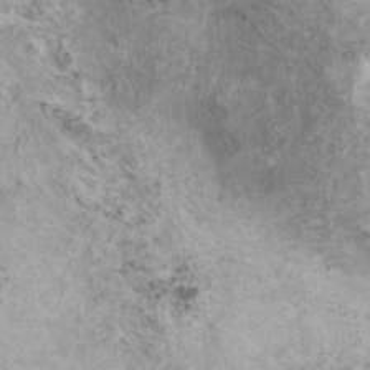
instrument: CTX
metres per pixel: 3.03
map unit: HNhu
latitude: 1.3292
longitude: 0.9164
